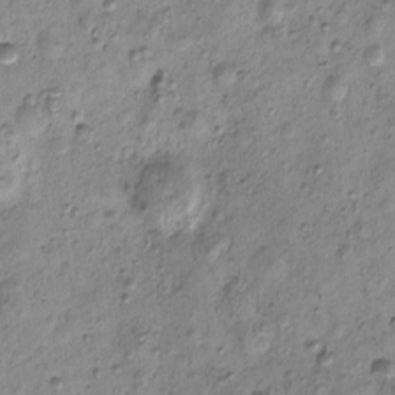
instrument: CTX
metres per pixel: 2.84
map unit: eHh
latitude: -0.3685
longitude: 15.9745
